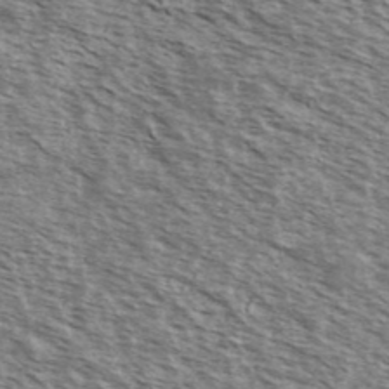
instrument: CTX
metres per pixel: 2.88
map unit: Ave
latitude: 38.7057
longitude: -109.4804
